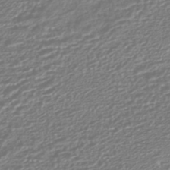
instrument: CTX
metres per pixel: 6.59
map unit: HNhu
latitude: -45.1431
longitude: 96.6141
